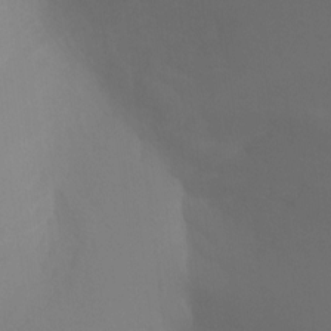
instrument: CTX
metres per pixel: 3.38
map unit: Ht
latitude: 2.1766
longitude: -25.1592
